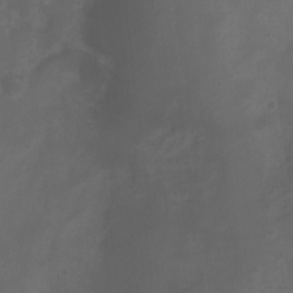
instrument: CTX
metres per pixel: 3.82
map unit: Ht
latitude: 1.5560
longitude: -22.5735
